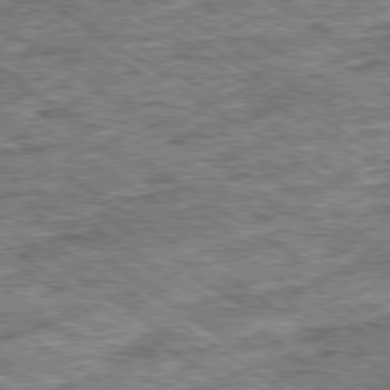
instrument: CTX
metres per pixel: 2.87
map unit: Ap
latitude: -79.9745
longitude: -75.7828
